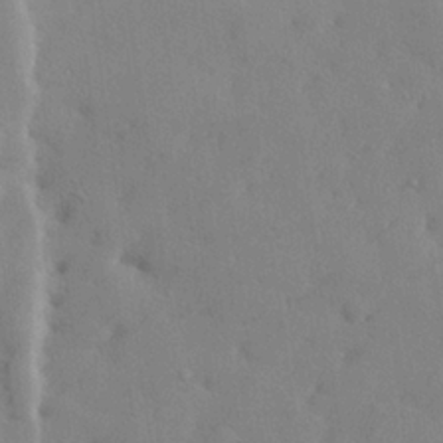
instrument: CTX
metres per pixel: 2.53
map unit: lHvf
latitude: 24.3845
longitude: 143.2942
